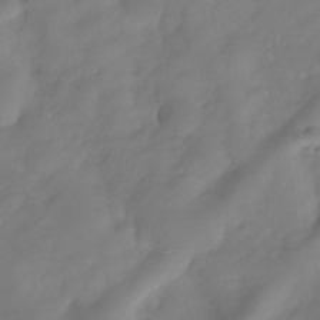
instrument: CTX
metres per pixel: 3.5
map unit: Hve
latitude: -32.1417
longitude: 94.5195
